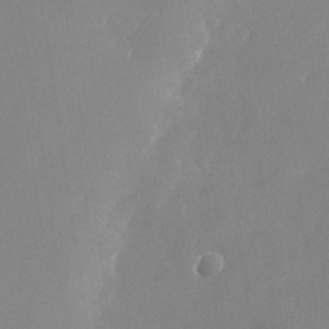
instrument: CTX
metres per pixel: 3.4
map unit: Nhu
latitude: -24.3117
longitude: -70.4601
